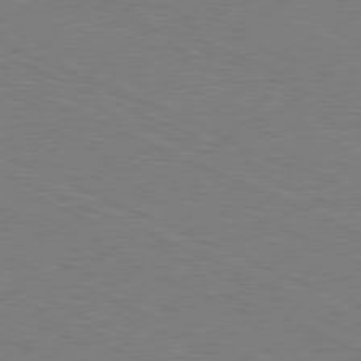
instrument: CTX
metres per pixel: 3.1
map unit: Ap
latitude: -80.8408
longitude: -74.9703
